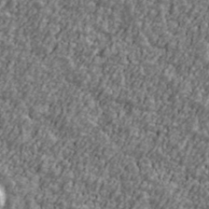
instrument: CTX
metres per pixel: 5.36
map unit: Ave
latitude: 41.7449
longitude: -111.4427
